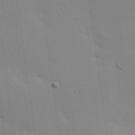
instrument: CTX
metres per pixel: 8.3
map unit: Hve
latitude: 26.1767
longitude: -91.3860
